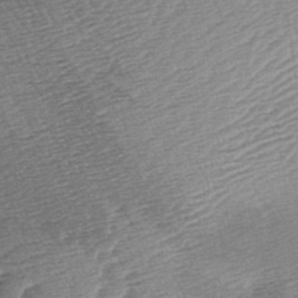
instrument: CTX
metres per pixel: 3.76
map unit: lAa
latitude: -3.0675
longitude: -126.8380
